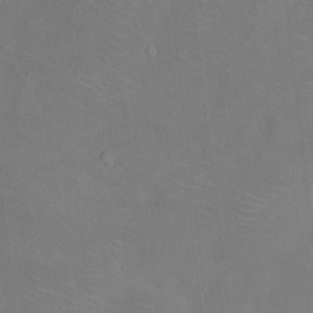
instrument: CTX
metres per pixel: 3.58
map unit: Nhu
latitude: 13.4049
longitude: -36.4979
